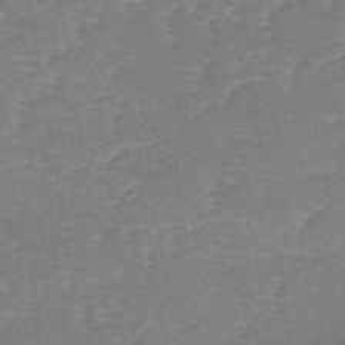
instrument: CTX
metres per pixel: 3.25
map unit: lHb
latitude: -34.5385
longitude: 71.1998
